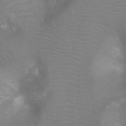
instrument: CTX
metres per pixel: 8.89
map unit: Ht
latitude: -4.8975
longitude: -28.5546
